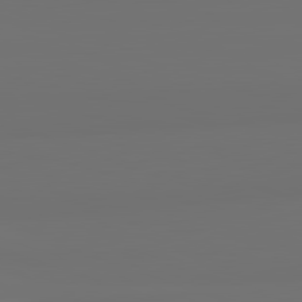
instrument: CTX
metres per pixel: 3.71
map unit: lApd
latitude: 82.4978
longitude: 162.8975
